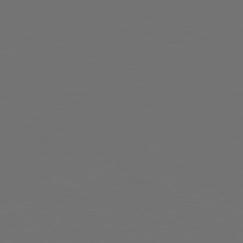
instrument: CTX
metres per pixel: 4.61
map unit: Hpe
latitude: 77.6882
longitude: -122.8191
